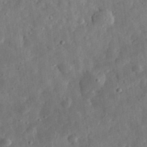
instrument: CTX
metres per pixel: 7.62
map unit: eHh
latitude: 31.6316
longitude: -76.2144
